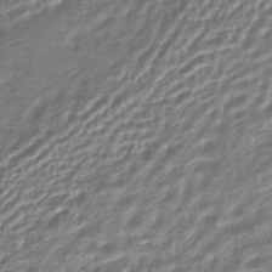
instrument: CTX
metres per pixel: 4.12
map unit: HNhu
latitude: -44.5952
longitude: 103.5210
